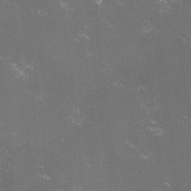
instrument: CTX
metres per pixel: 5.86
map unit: lHvf
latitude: -13.3699
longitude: -100.6491
